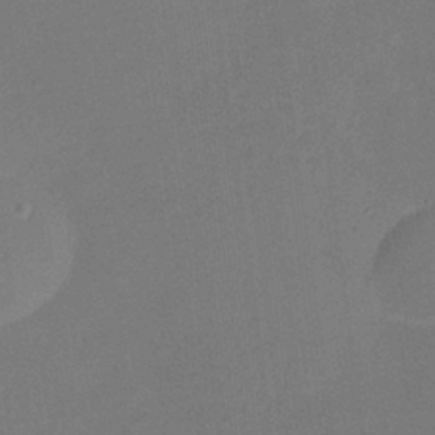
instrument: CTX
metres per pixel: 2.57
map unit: Nhu
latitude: -16.6330
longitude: -56.4034
